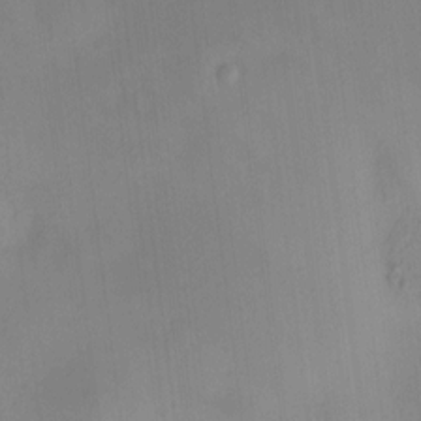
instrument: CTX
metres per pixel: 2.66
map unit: HNhu
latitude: 9.1214
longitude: 10.1984
